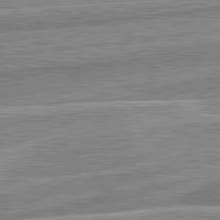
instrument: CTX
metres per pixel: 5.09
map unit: lApd
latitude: 82.2711
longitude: 139.2565
